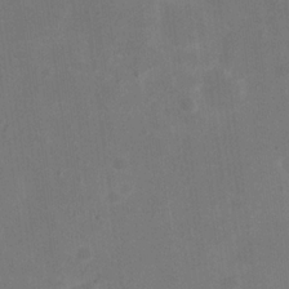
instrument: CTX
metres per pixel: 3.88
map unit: eHh
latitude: 20.1011
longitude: -70.5546
